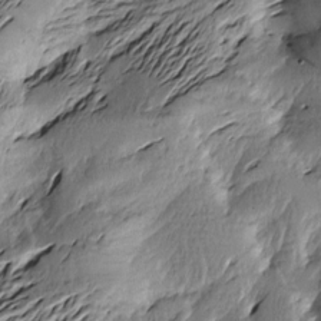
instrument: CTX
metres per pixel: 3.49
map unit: Htu
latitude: -2.5762
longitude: -177.3292
